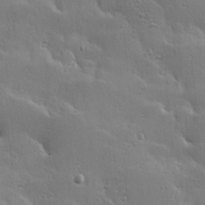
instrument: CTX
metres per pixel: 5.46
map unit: Hve
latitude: 23.4048
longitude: -96.5168
